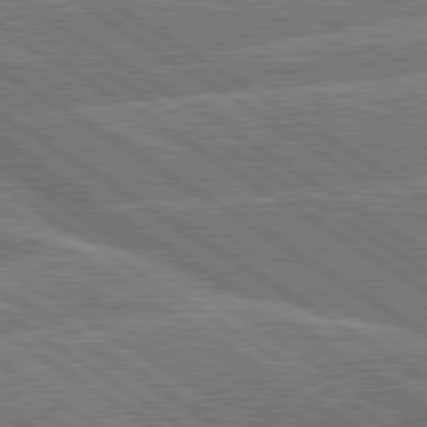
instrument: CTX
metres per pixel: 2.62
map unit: lApd
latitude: 79.9150
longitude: -157.5749
